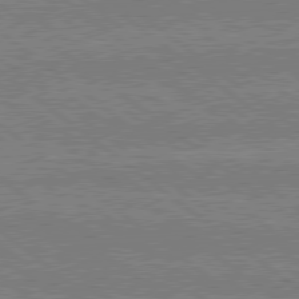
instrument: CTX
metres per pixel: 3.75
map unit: Hpe
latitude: 78.8758
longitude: -160.6490
